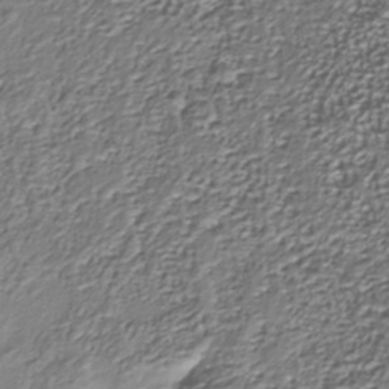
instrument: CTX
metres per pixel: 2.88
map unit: Nhu
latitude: -38.5763
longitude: -82.5734
